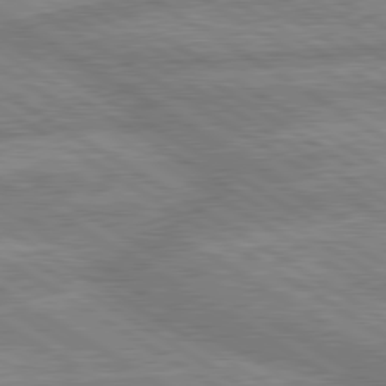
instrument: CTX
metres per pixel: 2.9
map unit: lApd
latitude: 80.1578
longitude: -167.1214
